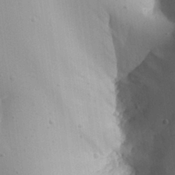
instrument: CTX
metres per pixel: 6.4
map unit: Aa
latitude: 27.6127
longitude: -128.8758
